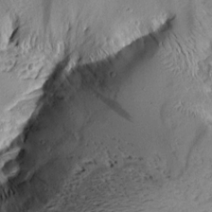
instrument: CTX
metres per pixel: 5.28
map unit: Aa
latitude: 9.2537
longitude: -142.4979
